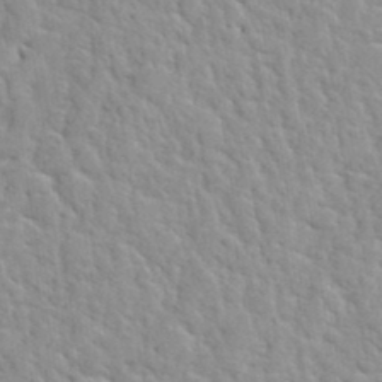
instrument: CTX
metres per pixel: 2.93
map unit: Hto
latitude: 35.4804
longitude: -51.7449
